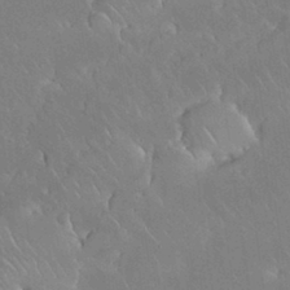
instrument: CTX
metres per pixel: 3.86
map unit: Nhu
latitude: 30.9325
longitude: -56.9513
